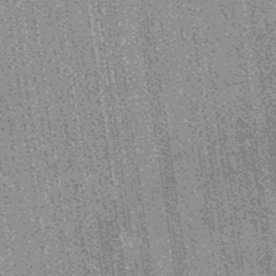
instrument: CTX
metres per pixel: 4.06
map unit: eAb
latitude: 38.9136
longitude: 107.5777
